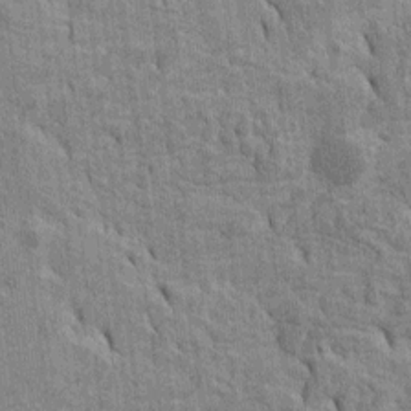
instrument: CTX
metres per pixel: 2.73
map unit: Htu
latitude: -4.7841
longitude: 152.5951
